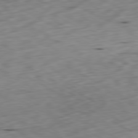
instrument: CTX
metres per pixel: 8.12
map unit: Ap
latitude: -80.6141
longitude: -70.9136
